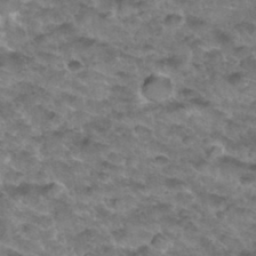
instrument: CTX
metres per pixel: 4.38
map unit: Hto
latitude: 34.2522
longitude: -48.8569
